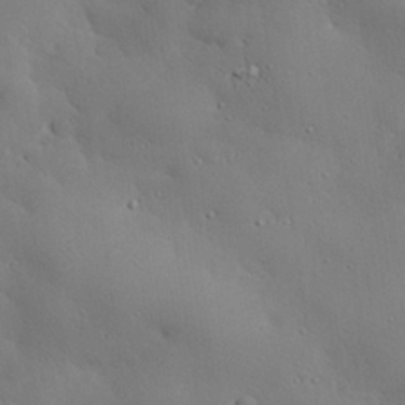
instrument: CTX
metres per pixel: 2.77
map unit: eHh
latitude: 28.7813
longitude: -82.5167
